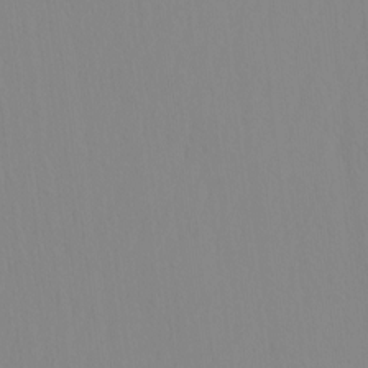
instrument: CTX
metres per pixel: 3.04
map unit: HNhu
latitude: -5.1053
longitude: 14.6708
